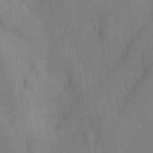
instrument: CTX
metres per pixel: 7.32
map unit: Nhu
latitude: 11.2726
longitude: -27.8395
